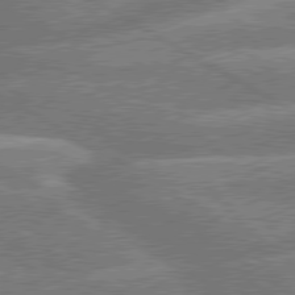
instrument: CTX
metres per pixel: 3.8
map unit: lApd
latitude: 79.8584
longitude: -134.3467
